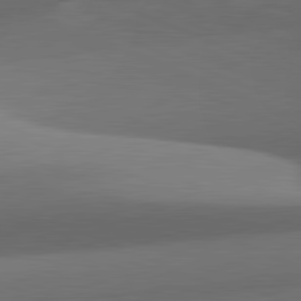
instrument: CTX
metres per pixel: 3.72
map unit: lApd
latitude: 82.1199
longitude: 143.0108
